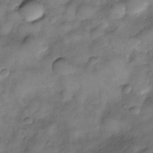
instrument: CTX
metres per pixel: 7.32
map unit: Nve
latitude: -26.3684
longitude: -148.9892
